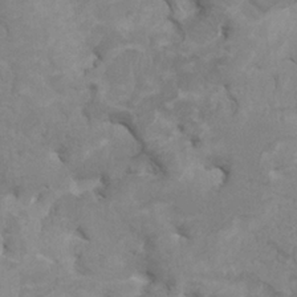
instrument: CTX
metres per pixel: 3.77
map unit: HNhu
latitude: 2.7435
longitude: -1.8205
